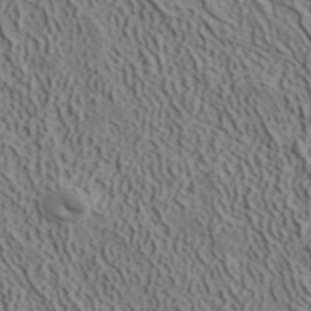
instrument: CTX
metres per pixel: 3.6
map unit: ANa
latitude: 41.0836
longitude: 33.5399
